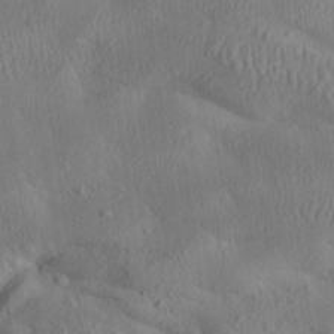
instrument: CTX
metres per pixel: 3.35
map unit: Ave
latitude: 22.5924
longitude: -137.4616
